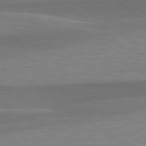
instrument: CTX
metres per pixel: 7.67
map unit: lApd
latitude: 79.4616
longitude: -94.5168
